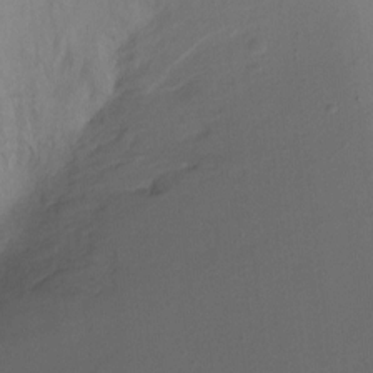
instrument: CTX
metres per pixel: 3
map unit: Ht
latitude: -10.8786
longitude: -34.1388
